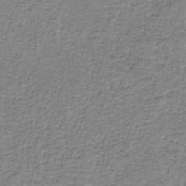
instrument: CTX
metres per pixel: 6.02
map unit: eAb
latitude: -36.8974
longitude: 52.8408
